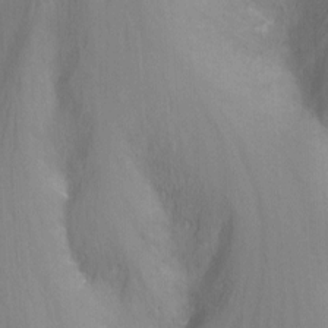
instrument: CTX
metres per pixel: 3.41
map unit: Nhu
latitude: -8.6707
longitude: -48.6302
